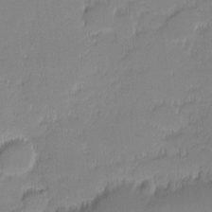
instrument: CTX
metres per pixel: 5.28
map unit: eHh
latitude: -1.0298
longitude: -83.4993
